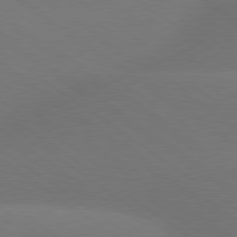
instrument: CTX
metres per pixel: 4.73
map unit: lApd
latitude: 79.0837
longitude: -151.8016
